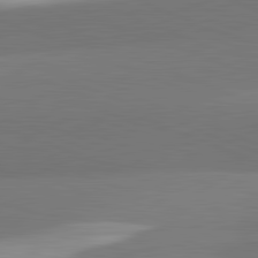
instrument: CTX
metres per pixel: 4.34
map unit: lApd
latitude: 82.2522
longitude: 150.5007
